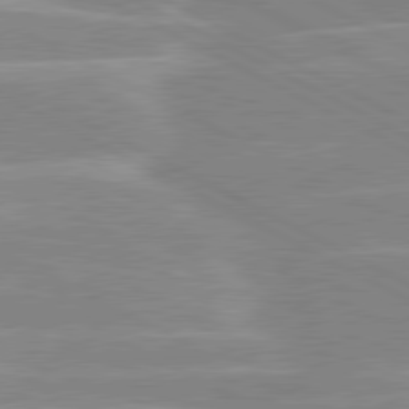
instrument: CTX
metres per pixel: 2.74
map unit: lApd
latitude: 80.4979
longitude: -124.9324
